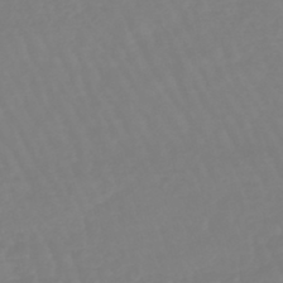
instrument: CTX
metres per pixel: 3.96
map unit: eHb
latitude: -45.3699
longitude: 81.2754
